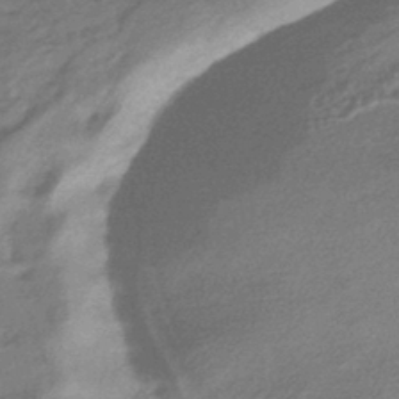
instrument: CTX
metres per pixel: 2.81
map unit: HNhu
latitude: -42.5573
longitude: 93.4076
